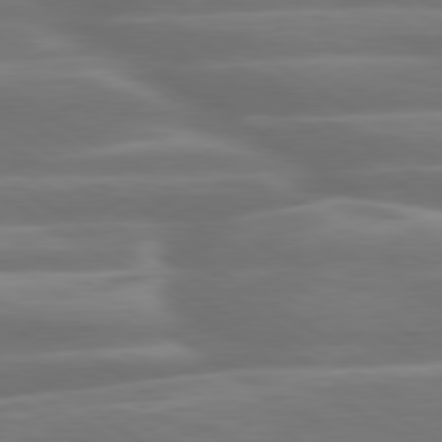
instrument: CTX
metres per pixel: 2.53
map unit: lApd
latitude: 79.8584
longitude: -127.8395
